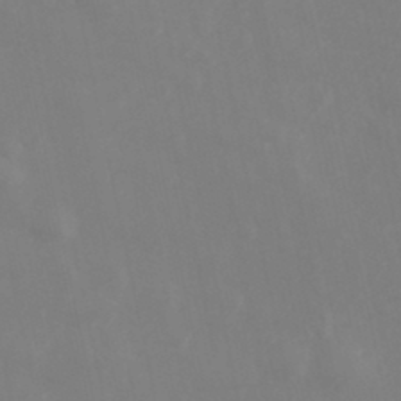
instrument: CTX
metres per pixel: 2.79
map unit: Hve
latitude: 33.4615
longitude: 150.5763
